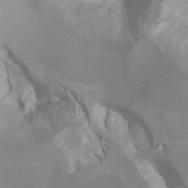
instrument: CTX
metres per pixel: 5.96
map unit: Htu
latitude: -0.7653
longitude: -75.8205
